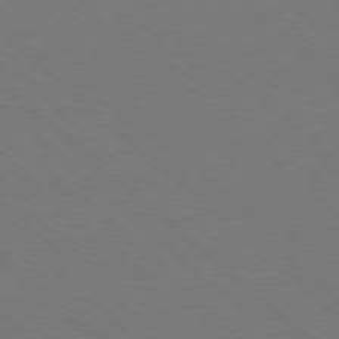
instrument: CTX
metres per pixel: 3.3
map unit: Ap
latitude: -78.3873
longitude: -84.8758
